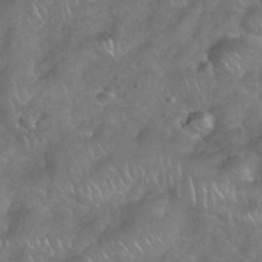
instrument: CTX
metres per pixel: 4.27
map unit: eHh
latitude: 39.1970
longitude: -58.7246
